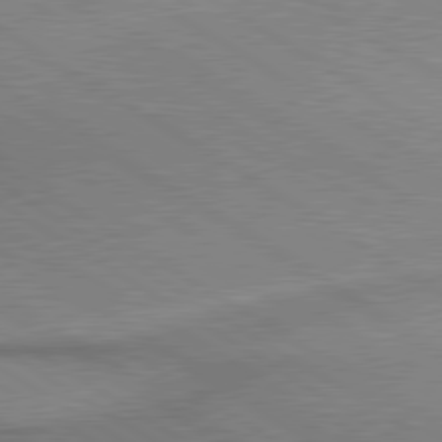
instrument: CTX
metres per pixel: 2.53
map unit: lApd
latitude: 80.1200
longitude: 164.5763
